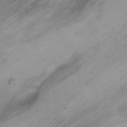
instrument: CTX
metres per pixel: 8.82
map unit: Ht
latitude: 0.6868
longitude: -36.7058
